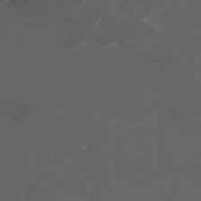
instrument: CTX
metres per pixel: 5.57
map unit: Nhu
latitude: -7.8800
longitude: -75.4049
